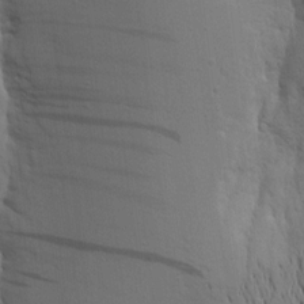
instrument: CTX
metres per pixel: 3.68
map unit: Aa
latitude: 15.5938
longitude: -147.2159
